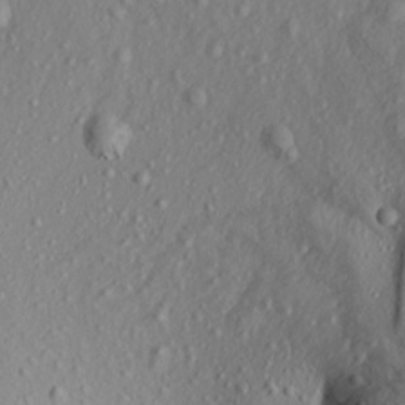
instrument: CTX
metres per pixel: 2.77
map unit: Aa
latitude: 16.4790
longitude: -146.1389
